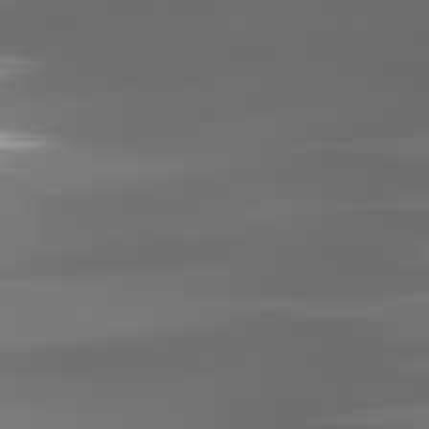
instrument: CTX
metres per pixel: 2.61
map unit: lApd
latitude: 81.7450
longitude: -144.6679
